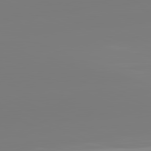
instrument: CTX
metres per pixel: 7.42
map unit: lApd
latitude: 81.6505
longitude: -159.4615
